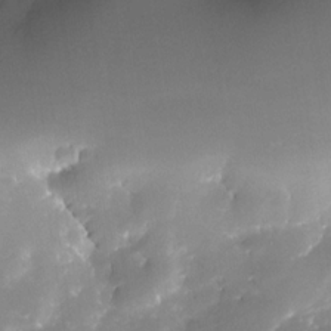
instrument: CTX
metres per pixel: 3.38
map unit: Nhe
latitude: -32.7841
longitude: -117.6127
